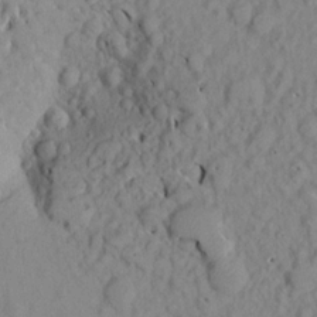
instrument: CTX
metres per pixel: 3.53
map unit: Aa
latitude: 17.0270
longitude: -144.3278
